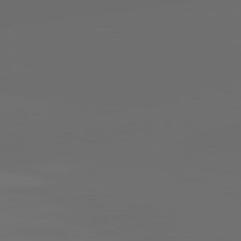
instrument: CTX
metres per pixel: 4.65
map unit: lApd
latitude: 82.2144
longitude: -165.1781
